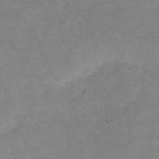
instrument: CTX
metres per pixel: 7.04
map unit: Hve
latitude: -31.0297
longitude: 95.5966
